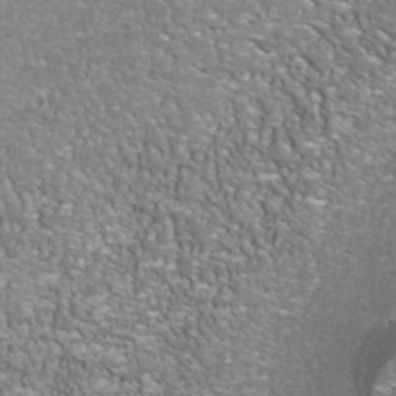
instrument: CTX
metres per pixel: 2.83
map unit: Nhu
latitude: -40.9919
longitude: -84.8758
